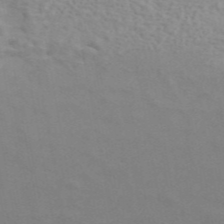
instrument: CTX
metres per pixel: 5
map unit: ANa
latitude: 45.3859
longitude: 26.0849
